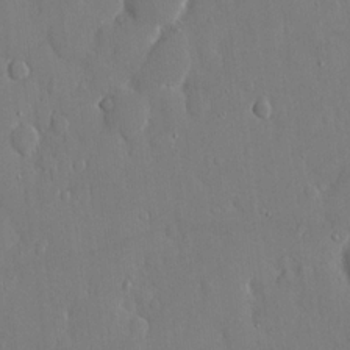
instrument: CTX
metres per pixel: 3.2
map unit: eHh
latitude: 14.8758
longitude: -70.7435
